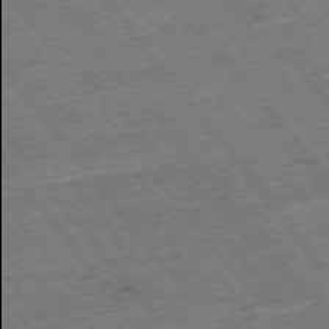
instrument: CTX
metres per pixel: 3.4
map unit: Hpe
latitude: -75.5777
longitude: -21.9906
